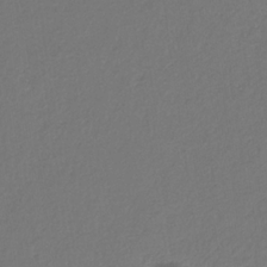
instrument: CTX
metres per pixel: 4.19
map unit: eHb
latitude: -30.2928
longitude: 68.2739
